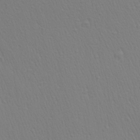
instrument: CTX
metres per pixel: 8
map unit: Aa
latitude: 27.6883
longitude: -139.5560
